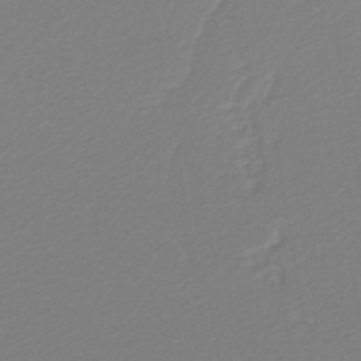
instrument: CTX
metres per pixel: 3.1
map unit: lHb
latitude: -45.8422
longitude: 70.9164
